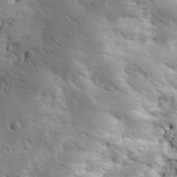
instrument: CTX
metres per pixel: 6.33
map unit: Nhu
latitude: 27.8206
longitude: -72.1011
